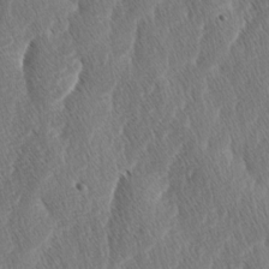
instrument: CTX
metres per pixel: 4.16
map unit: lAa
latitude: -3.3131
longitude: -129.6883
